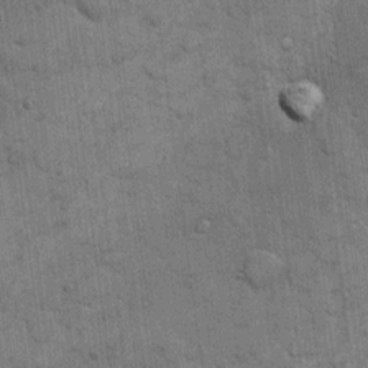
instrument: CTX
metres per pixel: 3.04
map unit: eHh
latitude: 11.6316
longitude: -65.2348
